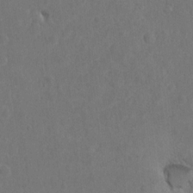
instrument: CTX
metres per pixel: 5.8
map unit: Nhu
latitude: 10.5735
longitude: -27.4427
